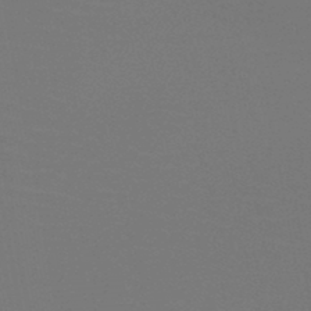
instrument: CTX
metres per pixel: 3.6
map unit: HNb
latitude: -47.4643
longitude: -44.5168
